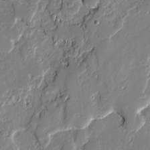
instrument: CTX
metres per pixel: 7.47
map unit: lAvf
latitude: -1.4266
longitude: -108.3467
